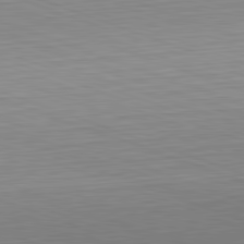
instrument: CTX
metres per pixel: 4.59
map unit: Hpe
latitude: -82.5763
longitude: 13.3699
